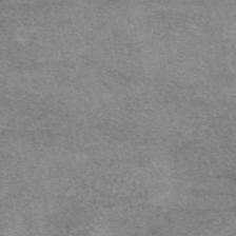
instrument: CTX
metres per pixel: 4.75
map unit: eAb
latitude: 48.9136
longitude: 122.2362
